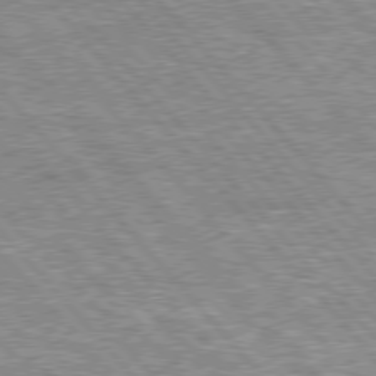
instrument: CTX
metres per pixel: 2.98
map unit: lApd
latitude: 76.3278
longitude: -80.7057
